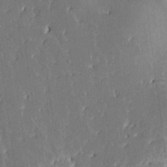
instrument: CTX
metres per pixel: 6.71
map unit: HNhu
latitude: 5.5182
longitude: -6.5168
